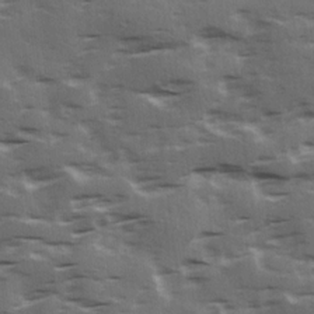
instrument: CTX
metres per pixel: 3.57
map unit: Ave
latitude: 18.8569
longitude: -130.8947
